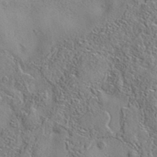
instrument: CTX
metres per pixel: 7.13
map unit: eAb
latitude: 35.6505
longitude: 108.3873
